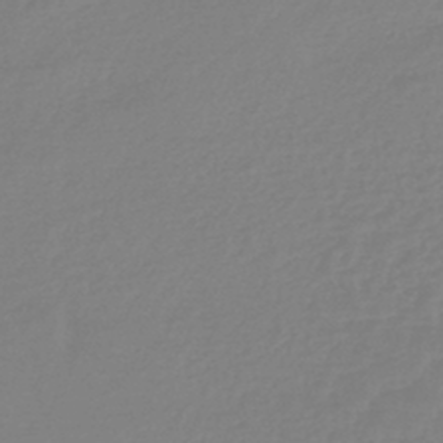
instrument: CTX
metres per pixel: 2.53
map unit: lHb
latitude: -44.8030
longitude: 71.1809
